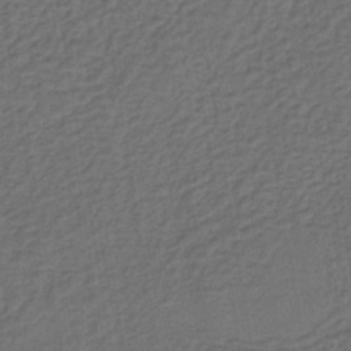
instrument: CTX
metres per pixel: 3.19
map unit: lHb
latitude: -39.9745
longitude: 63.4832
